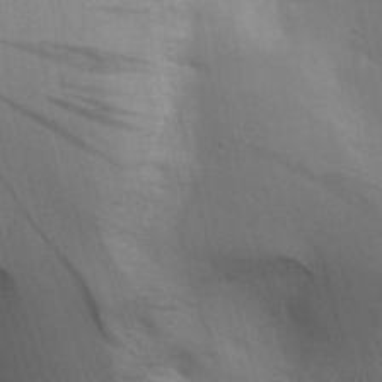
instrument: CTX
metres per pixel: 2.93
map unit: lAa
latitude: 18.6868
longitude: -138.5735
